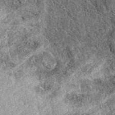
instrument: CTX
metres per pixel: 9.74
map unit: eAb
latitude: 38.9514
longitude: 110.3495
